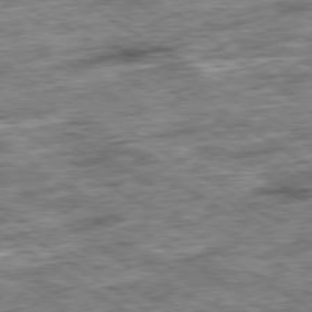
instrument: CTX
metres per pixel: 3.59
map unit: Ap
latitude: -79.8989
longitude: -75.2159
